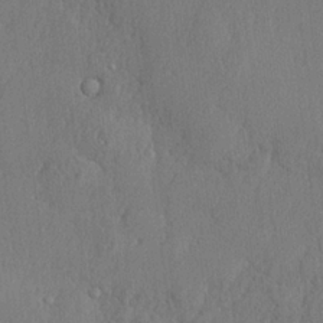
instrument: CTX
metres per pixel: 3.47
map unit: lHvf
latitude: 22.7057
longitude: 142.5384
